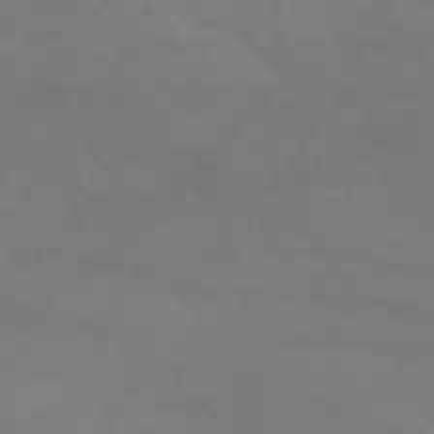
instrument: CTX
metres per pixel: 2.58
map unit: HNb
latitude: -45.3510
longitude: -37.0837
